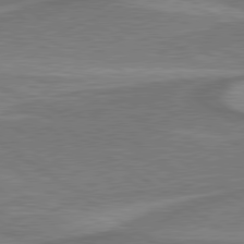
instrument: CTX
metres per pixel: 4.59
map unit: lApd
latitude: 79.6694
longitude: 171.1998
